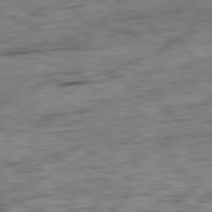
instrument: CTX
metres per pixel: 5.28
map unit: Ap
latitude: -81.8800
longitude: -79.6883
